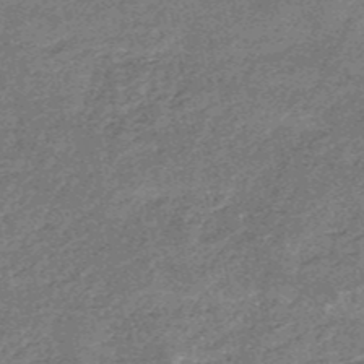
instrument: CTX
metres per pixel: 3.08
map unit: HNb
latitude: -53.2565
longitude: -49.0647
